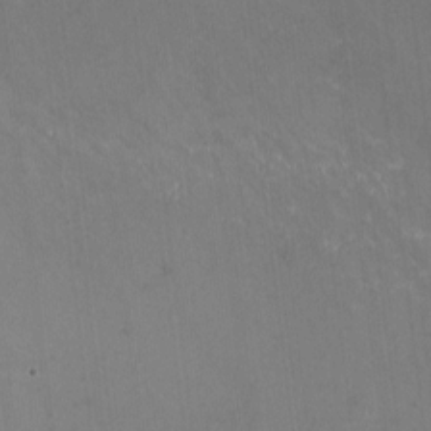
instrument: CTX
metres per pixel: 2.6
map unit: HNhu
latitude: -0.6141
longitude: -2.7813
